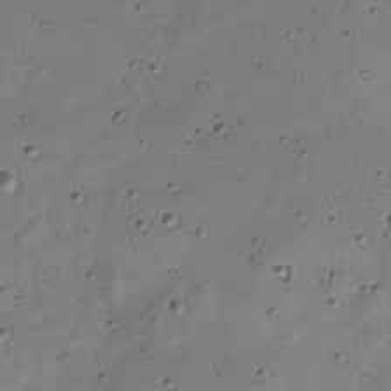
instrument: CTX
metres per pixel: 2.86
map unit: Nve
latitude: -23.8989
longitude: 106.8219
